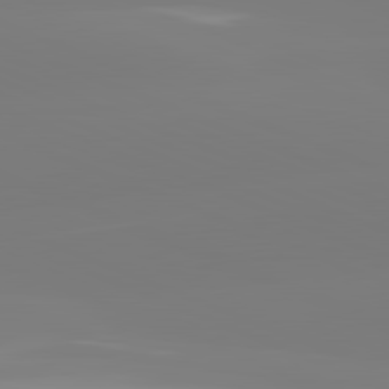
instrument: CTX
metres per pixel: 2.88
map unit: lApd
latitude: 81.8961
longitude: -159.1781
